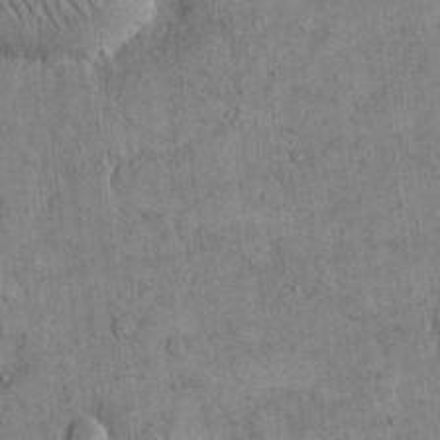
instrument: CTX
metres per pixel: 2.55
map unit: eHh
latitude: 14.4412
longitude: -68.2523
